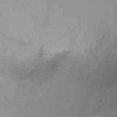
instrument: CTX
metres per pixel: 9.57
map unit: Ht
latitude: -9.8044
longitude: -28.7246
